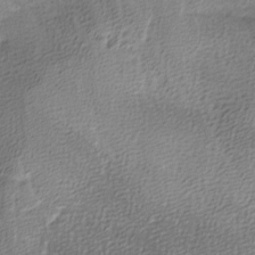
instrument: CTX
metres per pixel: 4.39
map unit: Ave
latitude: -7.6344
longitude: -122.7813
